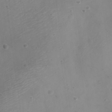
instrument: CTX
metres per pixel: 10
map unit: Nve
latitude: -22.7086
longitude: 106.9542
